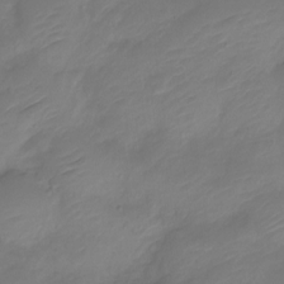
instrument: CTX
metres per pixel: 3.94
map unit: Nve
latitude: -17.8612
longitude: 106.5952
